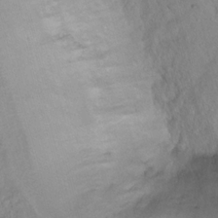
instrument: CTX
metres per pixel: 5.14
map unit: Nhu
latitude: 14.1956
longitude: -29.1214
